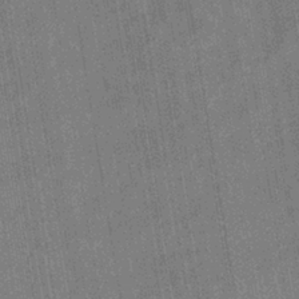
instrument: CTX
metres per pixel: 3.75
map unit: eHb
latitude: -35.3132
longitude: 81.5966
